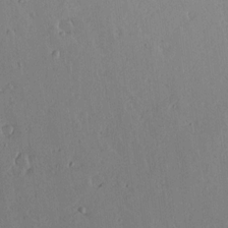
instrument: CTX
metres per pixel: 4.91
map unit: lAvf
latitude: 15.5560
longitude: -126.2145
